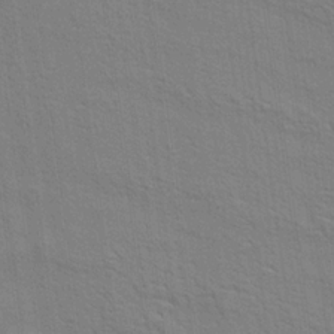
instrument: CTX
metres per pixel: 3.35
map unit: Aa
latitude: 20.9325
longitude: -140.6301
